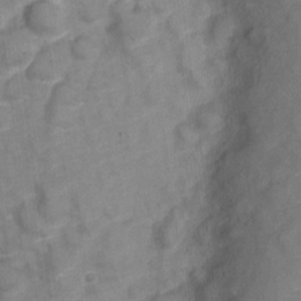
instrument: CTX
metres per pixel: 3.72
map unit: Nve
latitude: -19.9178
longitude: 107.6911
